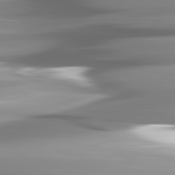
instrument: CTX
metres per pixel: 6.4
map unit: lApd
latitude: 82.4790
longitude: -142.9325
